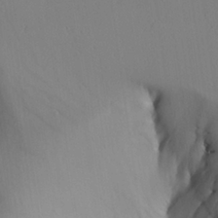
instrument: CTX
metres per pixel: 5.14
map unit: Aa
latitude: 24.5734
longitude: -136.8191
